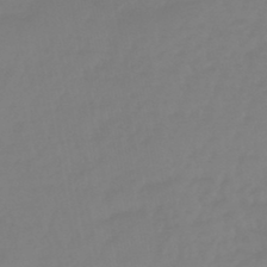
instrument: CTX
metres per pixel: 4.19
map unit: eHb
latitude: -45.9178
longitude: 84.8596
